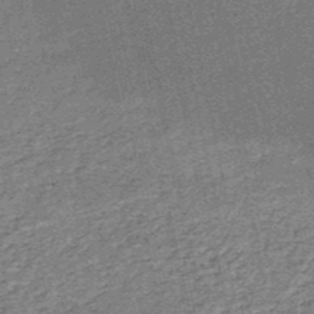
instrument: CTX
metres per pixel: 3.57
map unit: HNb
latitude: -53.2942
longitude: -48.8191
